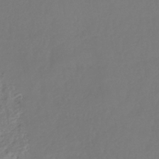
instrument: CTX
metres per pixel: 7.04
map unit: lHb
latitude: -39.4455
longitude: 68.4817
